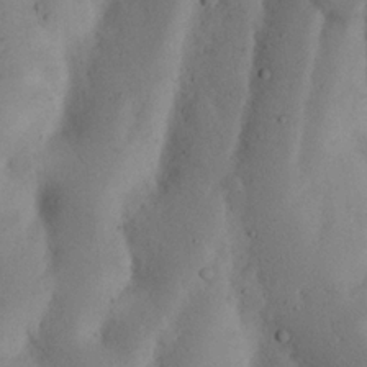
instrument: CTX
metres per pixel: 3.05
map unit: Nhu
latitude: 18.8758
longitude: -75.7450
